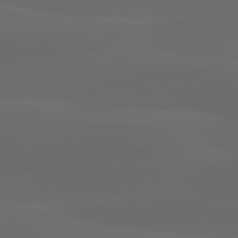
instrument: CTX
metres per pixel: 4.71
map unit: lApd
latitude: 80.2333
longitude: -90.6113
